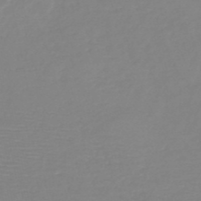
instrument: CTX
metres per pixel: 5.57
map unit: HNb
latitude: -49.3132
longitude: -43.9339
